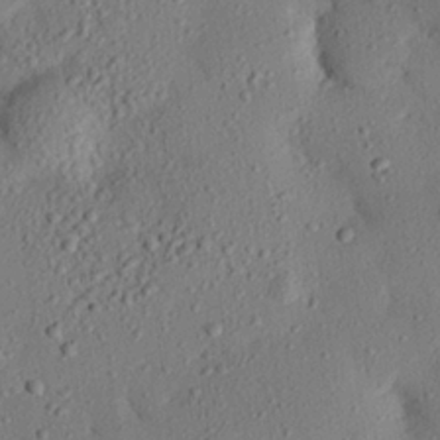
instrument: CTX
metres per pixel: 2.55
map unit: eHh
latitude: 25.6127
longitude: -79.4805
